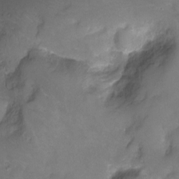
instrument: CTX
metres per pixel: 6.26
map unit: Nhu
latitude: -7.5021
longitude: -40.4223
